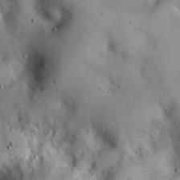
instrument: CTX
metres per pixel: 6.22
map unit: eHh
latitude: 20.6113
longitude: -61.3481
